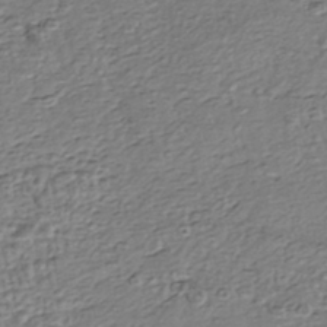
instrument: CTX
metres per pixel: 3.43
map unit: HNhu
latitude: -44.1228
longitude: 105.9745
